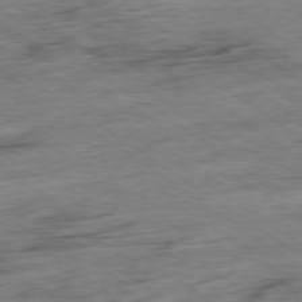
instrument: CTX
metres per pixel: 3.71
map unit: Hpe
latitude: -79.3698
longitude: -21.9528
